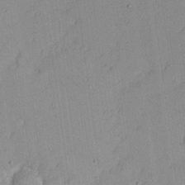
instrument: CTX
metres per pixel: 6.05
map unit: Nhu
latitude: 21.2348
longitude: -71.1970
